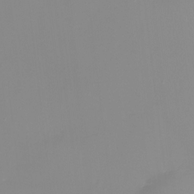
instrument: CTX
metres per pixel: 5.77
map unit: Nhu
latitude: -8.8975
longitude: -81.8961
